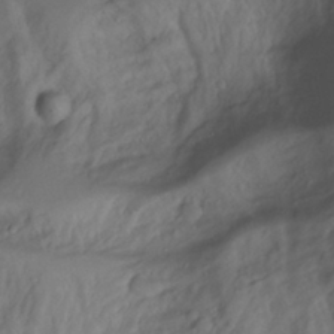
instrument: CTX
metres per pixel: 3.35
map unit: Aa
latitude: -3.8233
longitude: -71.2159
